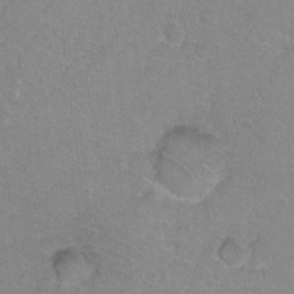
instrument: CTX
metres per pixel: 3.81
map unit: Ht
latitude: 1.8772
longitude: -32.7057
